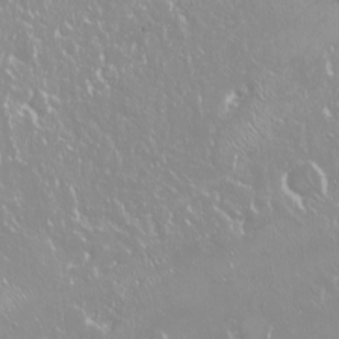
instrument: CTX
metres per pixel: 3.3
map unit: Nhu
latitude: -9.3321
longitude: -70.4223
